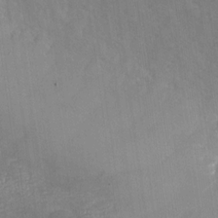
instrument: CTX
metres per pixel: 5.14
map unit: Nhu
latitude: -27.7477
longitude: -58.2145
